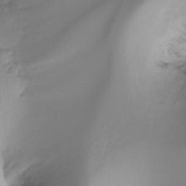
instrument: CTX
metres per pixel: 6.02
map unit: Ht
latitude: -16.9920
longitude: -46.3845
